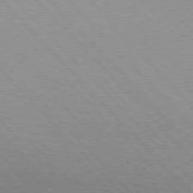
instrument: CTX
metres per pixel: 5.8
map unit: Hpe
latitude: 76.1011
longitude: -154.7435
